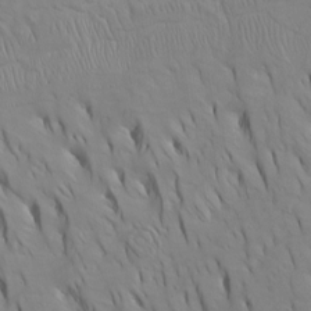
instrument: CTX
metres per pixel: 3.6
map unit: Htu
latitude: -7.5021
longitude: -66.1577
